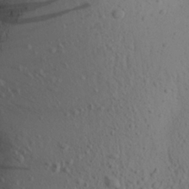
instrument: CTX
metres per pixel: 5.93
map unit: Aa
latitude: 22.0822
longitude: -145.5560
